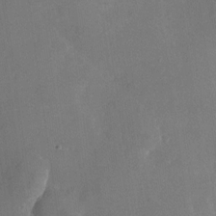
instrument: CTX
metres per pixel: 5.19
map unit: Nhu
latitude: -26.1605
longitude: -70.4979
